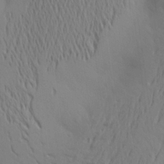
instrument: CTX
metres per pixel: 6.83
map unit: Aa
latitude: 21.3104
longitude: -146.1389
